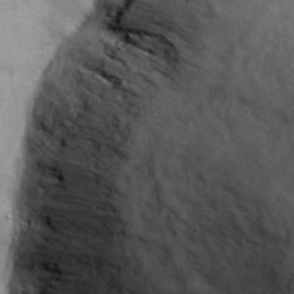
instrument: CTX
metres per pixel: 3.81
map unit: eHh
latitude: 35.1781
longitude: -136.6680
